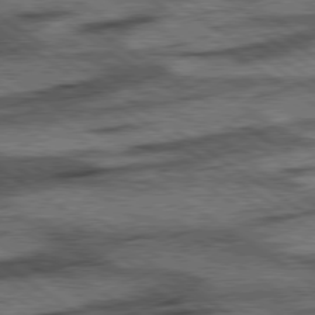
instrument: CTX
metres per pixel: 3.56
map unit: lApd
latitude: 78.3279
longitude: -54.5546
